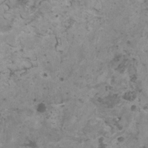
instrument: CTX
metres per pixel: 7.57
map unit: HNhu
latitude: 1.9906
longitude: 3.2753
